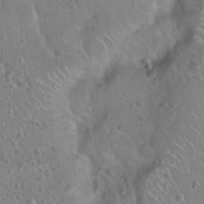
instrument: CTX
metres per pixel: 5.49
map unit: Hto
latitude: 21.6127
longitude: -50.7246
